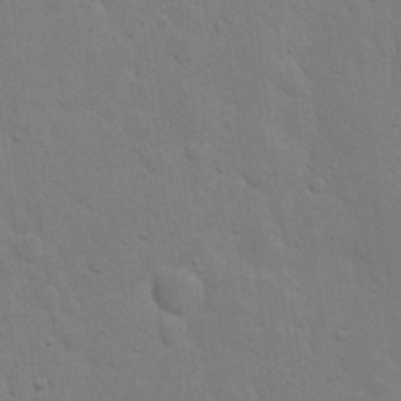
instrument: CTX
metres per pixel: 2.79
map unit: eHh
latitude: 20.0633
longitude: -62.2901
